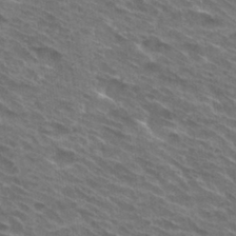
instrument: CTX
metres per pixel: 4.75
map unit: Hto
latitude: 30.7247
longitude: -44.8947
